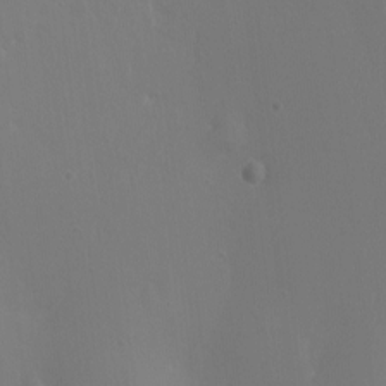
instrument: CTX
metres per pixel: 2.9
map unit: Ht
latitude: -12.7085
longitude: -44.5734
